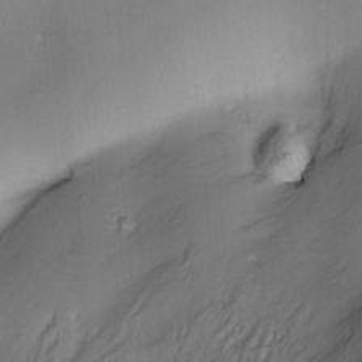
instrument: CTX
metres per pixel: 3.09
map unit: Nve
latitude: -23.1809
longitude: -137.7450
